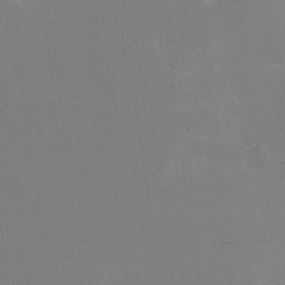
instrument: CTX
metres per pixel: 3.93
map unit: HNhu
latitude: -1.8045
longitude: -3.7071
